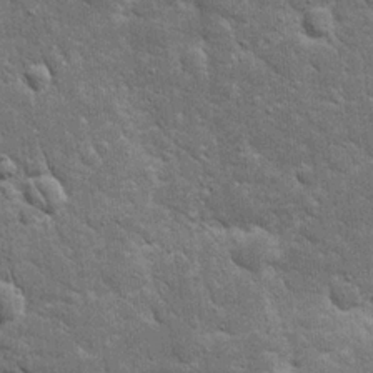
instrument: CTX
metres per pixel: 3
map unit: eHh
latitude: 20.2712
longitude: -63.4427
